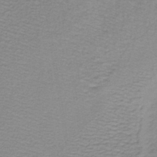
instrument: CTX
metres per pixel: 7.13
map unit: lHb
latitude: -40.0283
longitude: 61.5210
